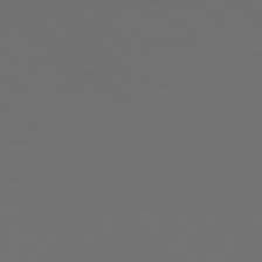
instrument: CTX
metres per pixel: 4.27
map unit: Hpe
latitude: 77.6127
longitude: -168.3090
